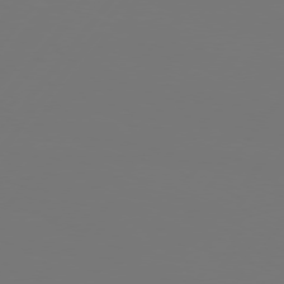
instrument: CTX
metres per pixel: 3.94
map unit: Hpe
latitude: 75.5938
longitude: -129.7072
